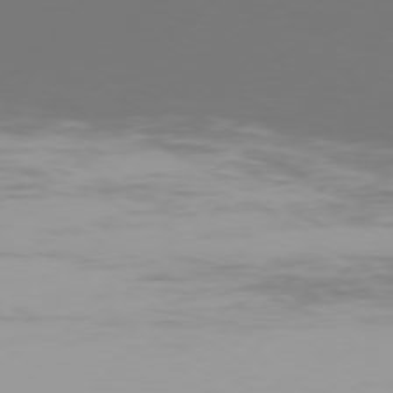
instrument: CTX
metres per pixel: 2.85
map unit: Hpe
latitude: 75.8205
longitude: -128.0822
